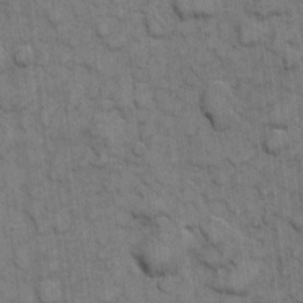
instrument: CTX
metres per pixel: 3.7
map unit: eHh
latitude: 7.1781
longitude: -64.1200
